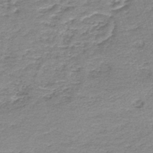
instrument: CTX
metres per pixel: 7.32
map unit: HNb
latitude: -44.2362
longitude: 51.1998
